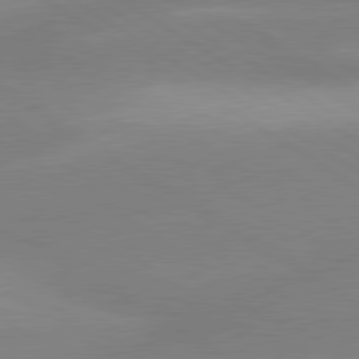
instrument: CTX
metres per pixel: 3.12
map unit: lApd
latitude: 80.1578
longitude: -145.8772
